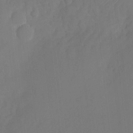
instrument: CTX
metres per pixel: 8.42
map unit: Nhu
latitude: -22.5385
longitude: -71.6316
